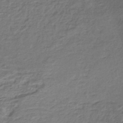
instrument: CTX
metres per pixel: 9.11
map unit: HNhu
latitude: -43.5399
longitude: 103.5399
